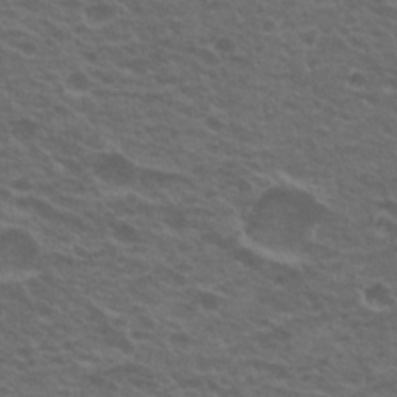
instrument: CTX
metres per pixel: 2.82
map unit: Nhu
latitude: 20.4412
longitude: -31.1215
